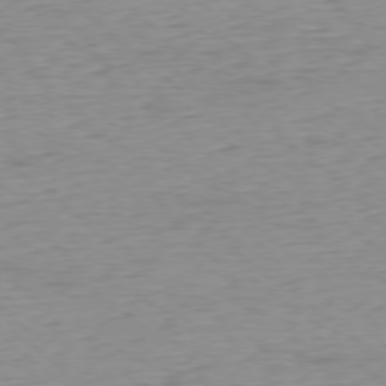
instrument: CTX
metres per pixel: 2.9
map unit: Ap
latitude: -78.0472
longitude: -87.5749
